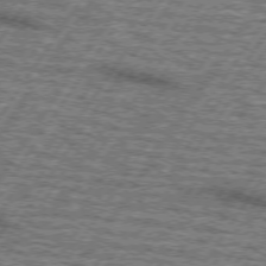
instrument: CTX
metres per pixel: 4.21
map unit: lApd
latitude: 73.4238
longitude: -70.6301
